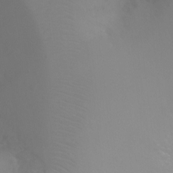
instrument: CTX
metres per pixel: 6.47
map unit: Ht
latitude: -6.4629
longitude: -29.7638
